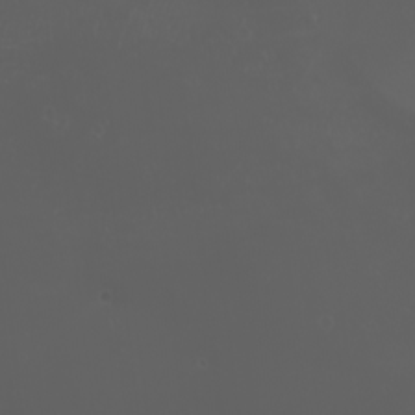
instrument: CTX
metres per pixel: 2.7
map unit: eHh
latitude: -2.6707
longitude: 19.7856
